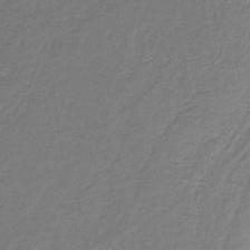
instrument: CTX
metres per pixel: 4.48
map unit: HNb
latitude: -35.3699
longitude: 59.5021
